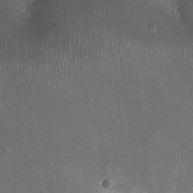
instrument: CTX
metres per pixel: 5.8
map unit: Ht
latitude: -3.2375
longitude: -19.6694
